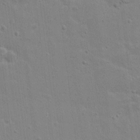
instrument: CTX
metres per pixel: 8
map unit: lAvf
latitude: 16.4223
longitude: -128.1200
